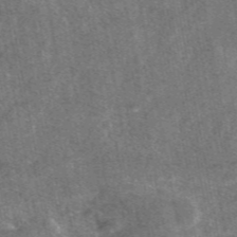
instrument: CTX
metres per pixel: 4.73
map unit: eAb
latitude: 47.2159
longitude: 120.9730
